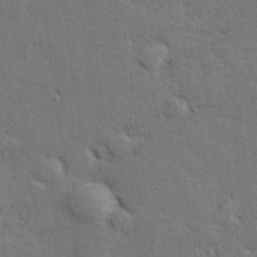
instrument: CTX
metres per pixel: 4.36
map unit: lHvf
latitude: 26.5168
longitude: 143.2564
